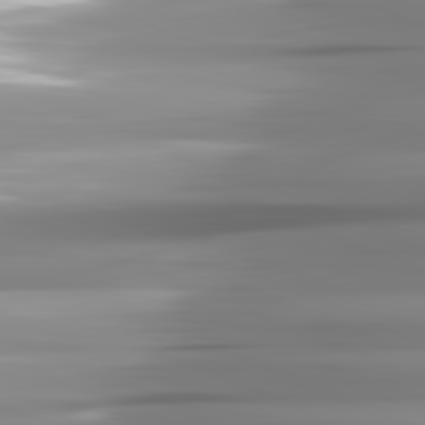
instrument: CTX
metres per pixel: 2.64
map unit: lApd
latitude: 81.8394
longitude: -142.0822
